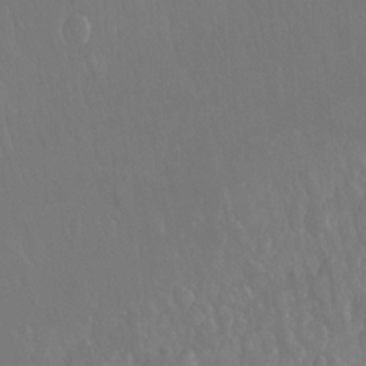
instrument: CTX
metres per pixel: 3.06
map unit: Hto
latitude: -3.1053
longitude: -34.4412
